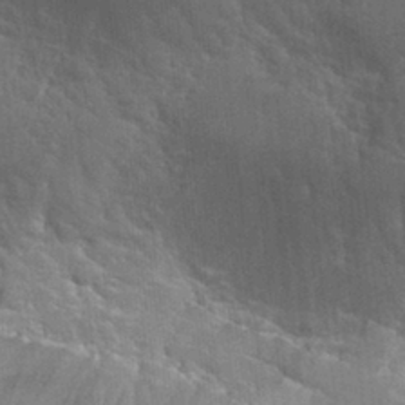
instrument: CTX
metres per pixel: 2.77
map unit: Hto
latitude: 25.4993
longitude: -38.9514
